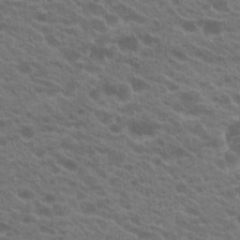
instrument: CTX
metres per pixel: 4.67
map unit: Hto
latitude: 22.8758
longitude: -37.7828
